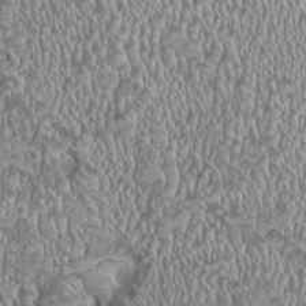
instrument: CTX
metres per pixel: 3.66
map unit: HNhu
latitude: 0.0444
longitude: 1.3888
